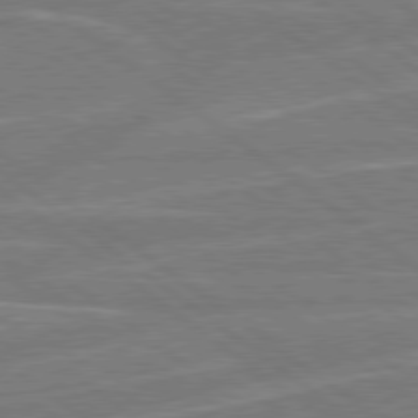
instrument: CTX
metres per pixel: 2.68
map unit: Hpe
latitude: 78.8569
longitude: -129.7827
